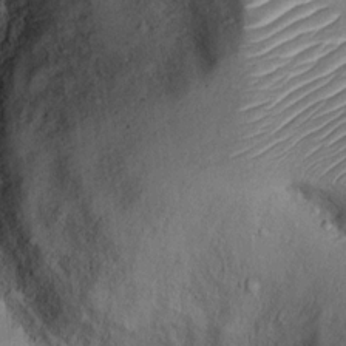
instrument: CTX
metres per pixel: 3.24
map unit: Ht
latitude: 13.7828
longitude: -40.4789
